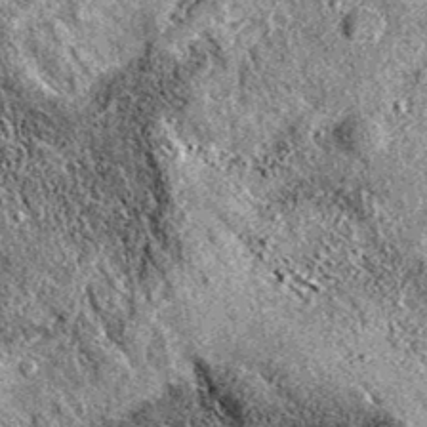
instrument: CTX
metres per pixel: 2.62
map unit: eAb
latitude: 36.5923
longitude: 111.2187
